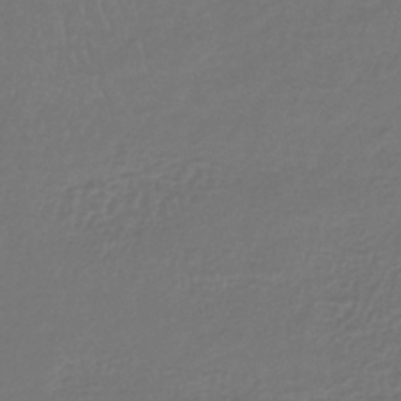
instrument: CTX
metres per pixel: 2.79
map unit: lHb
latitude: -42.0283
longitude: 65.4833
